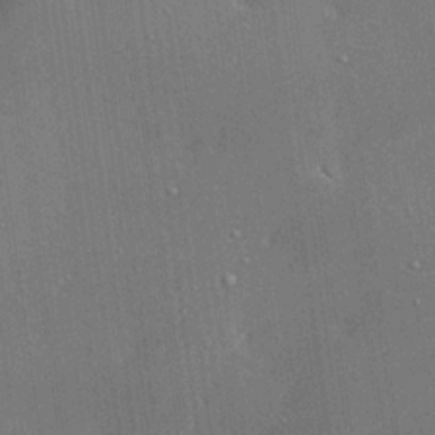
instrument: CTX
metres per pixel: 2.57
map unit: lAa
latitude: 18.6490
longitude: -139.4426
